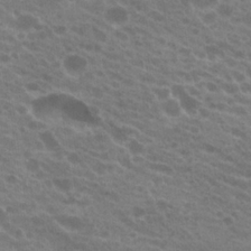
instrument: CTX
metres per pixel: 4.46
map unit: Hto
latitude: 21.8395
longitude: -38.4601
